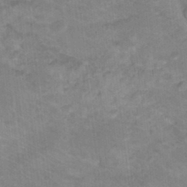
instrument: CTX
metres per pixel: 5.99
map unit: Hto
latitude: 18.1577
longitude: -35.1592
